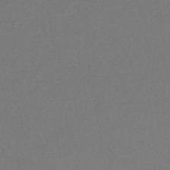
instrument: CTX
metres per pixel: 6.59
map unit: lHb
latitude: -42.0283
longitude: 72.2550
